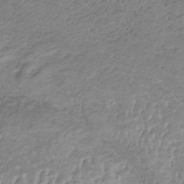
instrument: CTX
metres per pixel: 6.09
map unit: lHb
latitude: -36.1983
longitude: 72.9164
